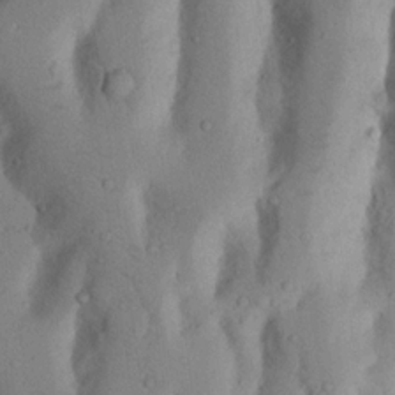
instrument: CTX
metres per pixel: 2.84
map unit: Nhu
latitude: 17.8961
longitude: -75.7450
